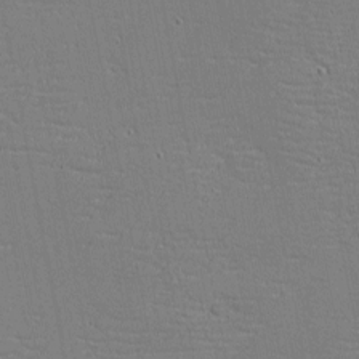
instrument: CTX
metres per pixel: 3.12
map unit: eHh
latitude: -4.0283
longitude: -80.9325
